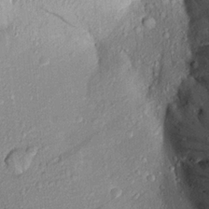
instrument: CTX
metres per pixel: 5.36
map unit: Aa
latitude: 16.5546
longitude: -147.0081
